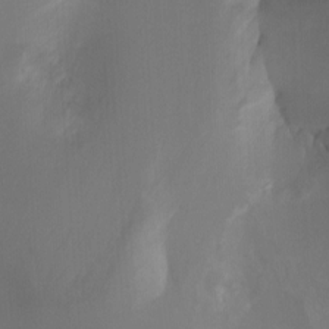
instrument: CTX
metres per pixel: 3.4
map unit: Ht
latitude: -9.4832
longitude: -46.2334
